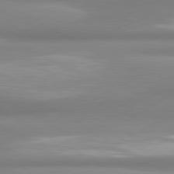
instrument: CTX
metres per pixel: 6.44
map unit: lApd
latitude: 80.5735
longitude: -175.7828
